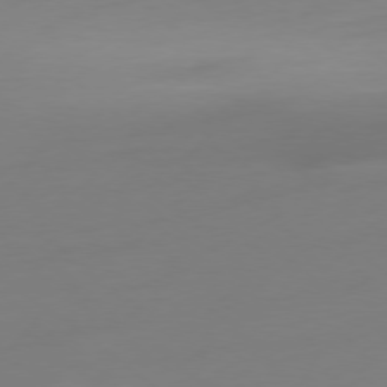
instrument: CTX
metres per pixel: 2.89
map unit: Ap
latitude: -78.4440
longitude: -66.6679
